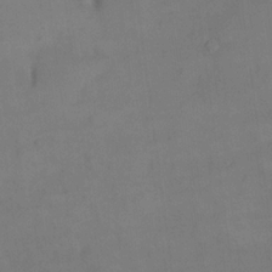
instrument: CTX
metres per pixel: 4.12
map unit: eHh
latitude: 18.0633
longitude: -65.8583
